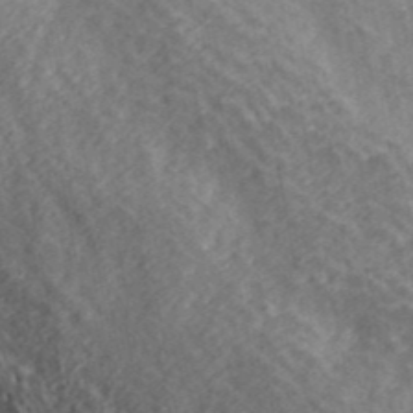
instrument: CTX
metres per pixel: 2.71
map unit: ANa
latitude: 41.8394
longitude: 18.2173
